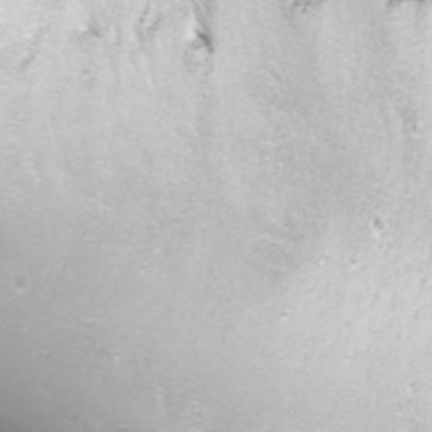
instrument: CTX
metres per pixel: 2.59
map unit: Nhu
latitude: -8.2172
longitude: -73.7072
